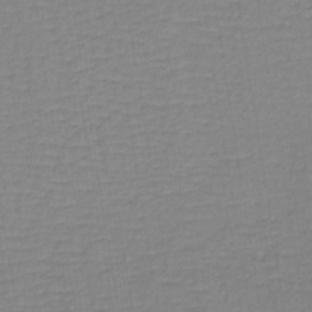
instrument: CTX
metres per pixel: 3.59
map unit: lHb
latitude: -41.1053
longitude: 64.1795
